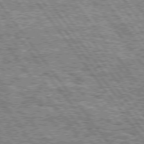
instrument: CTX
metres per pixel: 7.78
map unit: Hpe
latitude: 74.7624
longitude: -155.2726
